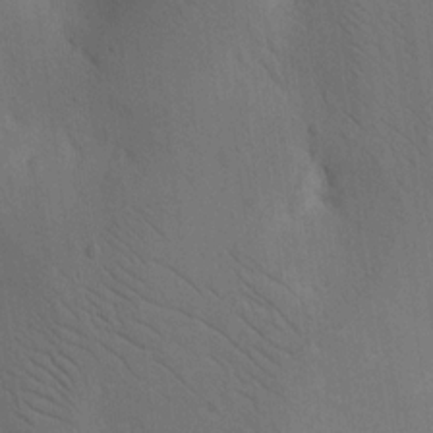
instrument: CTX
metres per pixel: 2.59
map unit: Nhu
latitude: 16.1389
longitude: -78.0633
